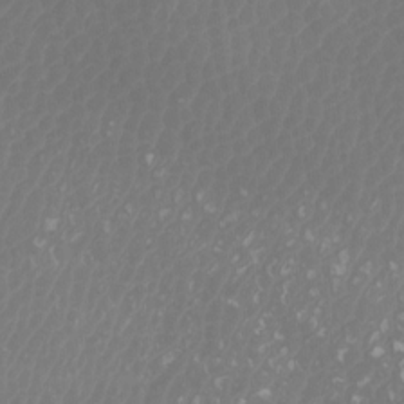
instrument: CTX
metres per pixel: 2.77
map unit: Htu
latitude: -5.4643
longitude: -74.7246
